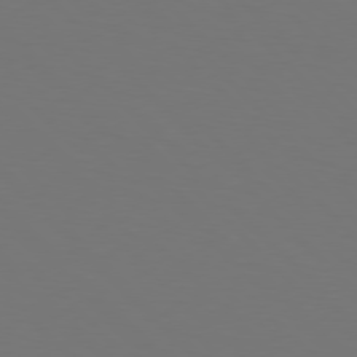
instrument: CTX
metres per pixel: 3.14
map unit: Hpe
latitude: 77.0647
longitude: -167.8205
